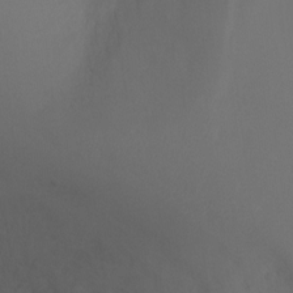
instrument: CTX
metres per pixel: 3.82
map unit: Ht
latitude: 0.7057
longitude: -20.8191
